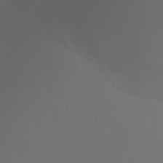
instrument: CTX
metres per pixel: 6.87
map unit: Ht
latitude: 1.1025
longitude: -20.6113
